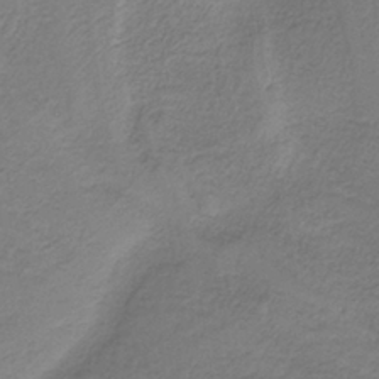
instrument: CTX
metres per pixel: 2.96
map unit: HNb
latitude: -38.1039
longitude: 53.5777
